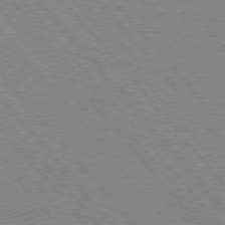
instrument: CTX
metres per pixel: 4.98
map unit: Hpe
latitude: 75.2915
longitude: -150.6679
